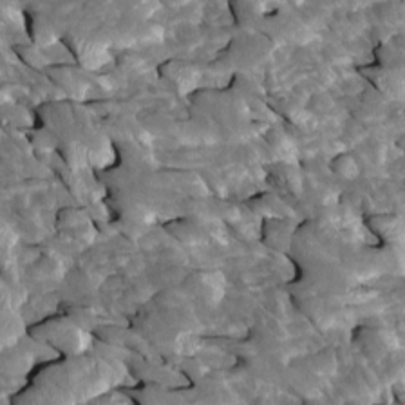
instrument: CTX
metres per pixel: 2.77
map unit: Htu
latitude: 1.3103
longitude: 142.6896
